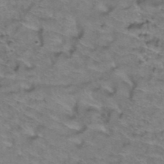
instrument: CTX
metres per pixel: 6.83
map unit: Hto
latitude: 38.9703
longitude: -44.1200
